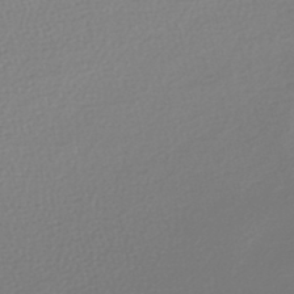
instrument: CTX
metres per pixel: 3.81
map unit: lHb
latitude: -45.1431
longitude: 78.3306
